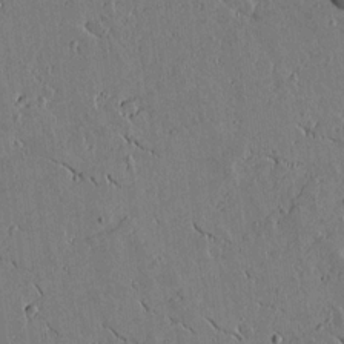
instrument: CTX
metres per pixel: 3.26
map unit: lAvf
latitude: 15.8962
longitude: -125.5182
